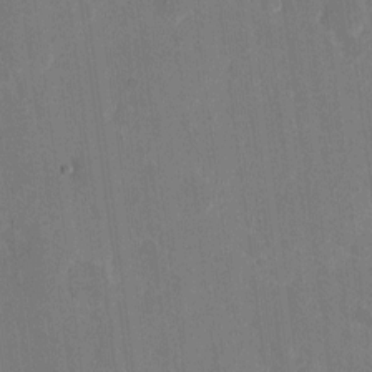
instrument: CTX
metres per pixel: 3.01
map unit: eHh
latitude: 7.2159
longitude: -67.2348
